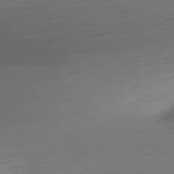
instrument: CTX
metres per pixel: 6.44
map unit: Ap
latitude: -76.7463
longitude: -79.3671
